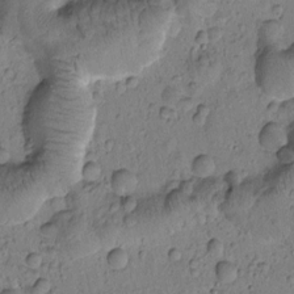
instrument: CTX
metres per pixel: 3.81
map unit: Htu
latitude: -2.9541
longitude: 173.1809
